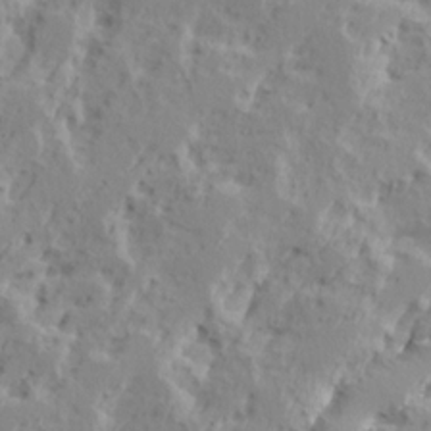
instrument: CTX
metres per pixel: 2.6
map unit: Ave
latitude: 15.8017
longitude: -137.8584
